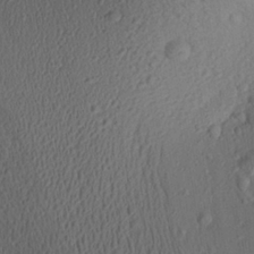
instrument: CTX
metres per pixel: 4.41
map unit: Aa
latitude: 26.3089
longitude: -136.2901
